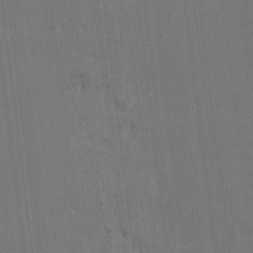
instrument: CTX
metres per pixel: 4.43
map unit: HNhu
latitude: -2.1416
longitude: -6.5168
